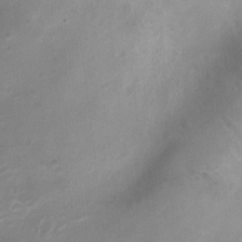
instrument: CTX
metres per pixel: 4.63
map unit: Nhu
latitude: -10.9353
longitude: -21.2726
